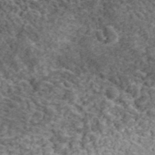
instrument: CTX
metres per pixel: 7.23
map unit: lHvf
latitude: 38.3845
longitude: -87.8205
